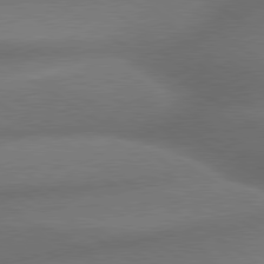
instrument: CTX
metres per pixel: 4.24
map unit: lApd
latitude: 79.5749
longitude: -154.7246
